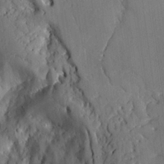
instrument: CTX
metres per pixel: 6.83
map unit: Aa
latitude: 25.9339
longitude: -130.3279
